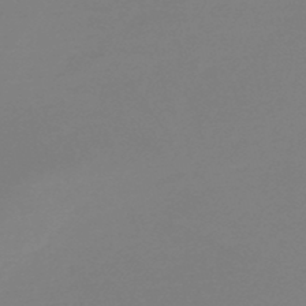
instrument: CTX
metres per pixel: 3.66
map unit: HNb
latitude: -44.6330
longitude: -45.2537
